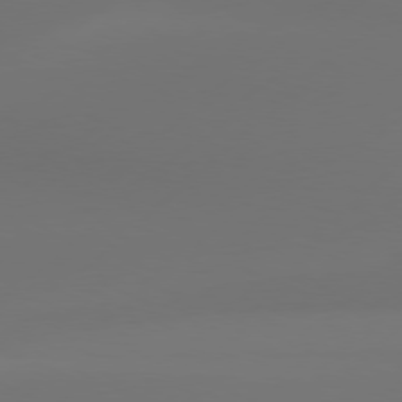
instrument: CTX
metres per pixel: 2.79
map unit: Hpe
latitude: 76.9702
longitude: -131.3293
